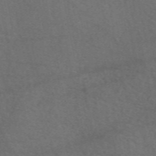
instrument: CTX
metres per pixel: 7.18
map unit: eAb
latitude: 50.5923
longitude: 118.1039
